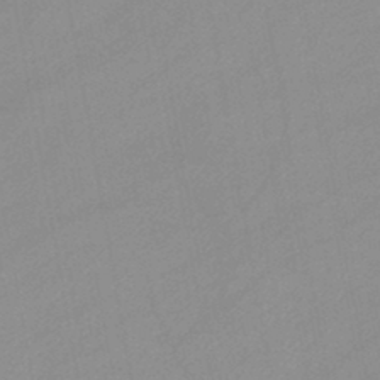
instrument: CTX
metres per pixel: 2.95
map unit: lHb
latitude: -44.3684
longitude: 67.4265
